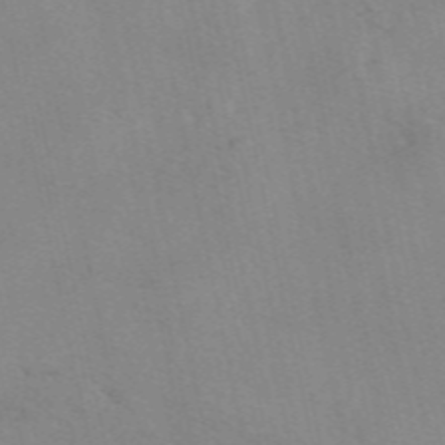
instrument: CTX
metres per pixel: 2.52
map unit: eAb
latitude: 49.7450
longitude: 104.4440
